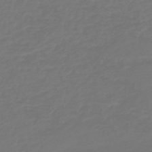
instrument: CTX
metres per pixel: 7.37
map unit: HNb
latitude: -47.0486
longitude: 55.6344
